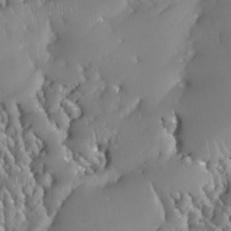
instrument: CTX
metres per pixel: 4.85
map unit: Nhe
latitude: -29.6533
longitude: -110.0633
